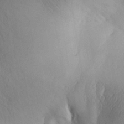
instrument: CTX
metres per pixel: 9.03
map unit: Aa
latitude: 30.3090
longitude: -143.9906
